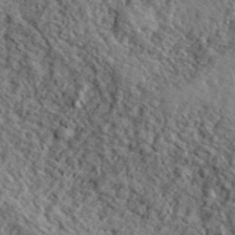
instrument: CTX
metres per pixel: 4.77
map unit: lHvf
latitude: 41.0458
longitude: -89.0648
